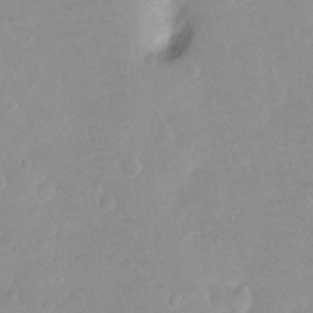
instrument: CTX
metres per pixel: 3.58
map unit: Ht
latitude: -8.7652
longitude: -35.9717
